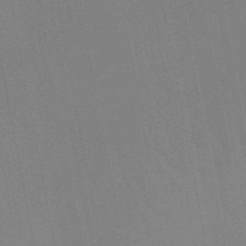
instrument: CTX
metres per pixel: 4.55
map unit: lHb
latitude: -48.4440
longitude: 66.9353
